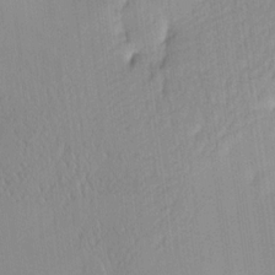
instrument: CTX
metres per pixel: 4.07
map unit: eHh
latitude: -4.3684
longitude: 14.9731
